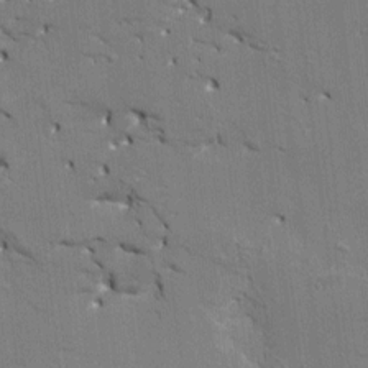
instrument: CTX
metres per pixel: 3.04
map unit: HNhu
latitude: 8.2712
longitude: -5.0458
